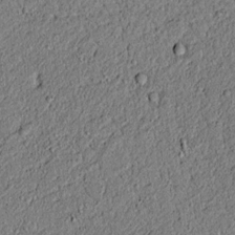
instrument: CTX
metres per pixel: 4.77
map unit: lAvf
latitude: 5.8394
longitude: 168.0283
